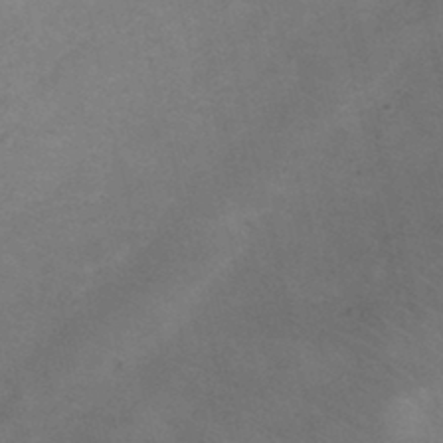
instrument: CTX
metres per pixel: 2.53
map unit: Ht
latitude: 1.1403
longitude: -33.2915
